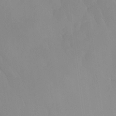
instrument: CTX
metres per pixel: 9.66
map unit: Ave
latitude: 12.6302
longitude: -105.6505
